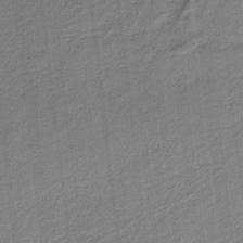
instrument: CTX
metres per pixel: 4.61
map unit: HNb
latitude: -35.2754
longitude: 57.6155
